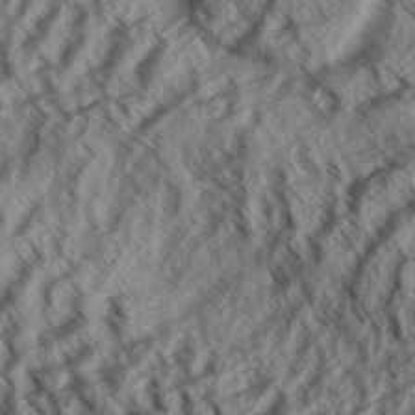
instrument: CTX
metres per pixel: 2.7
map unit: Aa
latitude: 33.7261
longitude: -139.2537
